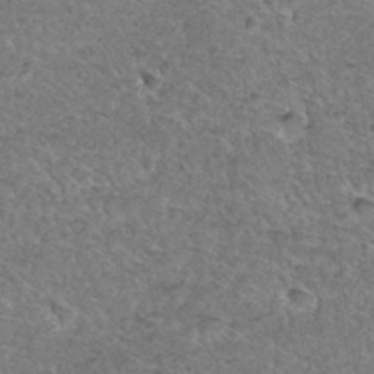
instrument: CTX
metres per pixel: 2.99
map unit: Hto
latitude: 35.9339
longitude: -47.9339
